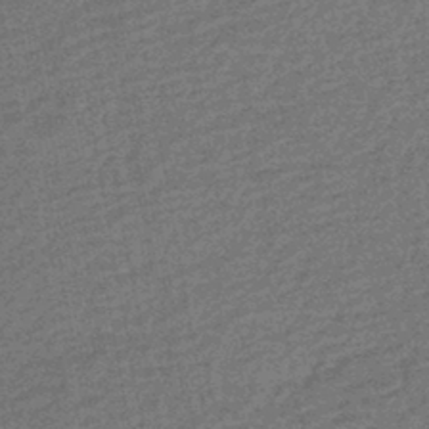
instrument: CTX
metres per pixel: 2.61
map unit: HNhu
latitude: -43.7477
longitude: 99.3132
